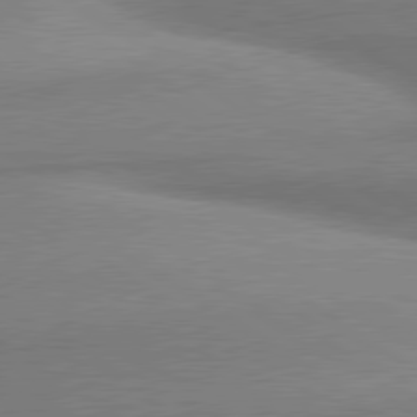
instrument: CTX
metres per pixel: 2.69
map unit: lApd
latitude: 80.1389
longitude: 176.4062
